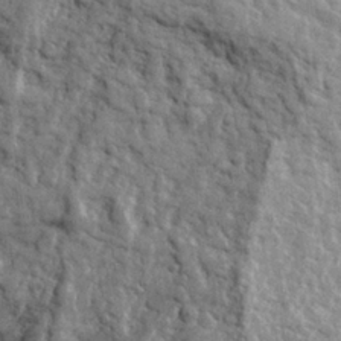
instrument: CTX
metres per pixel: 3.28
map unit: eHh
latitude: 28.6868
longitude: -74.5924
